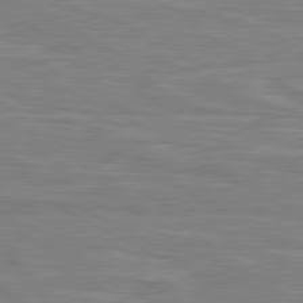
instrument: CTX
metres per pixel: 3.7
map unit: lApd
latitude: 80.7624
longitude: 172.5196
